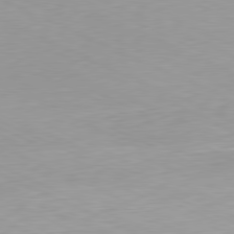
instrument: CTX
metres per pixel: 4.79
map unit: Ap
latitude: -81.4833
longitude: -69.2537
